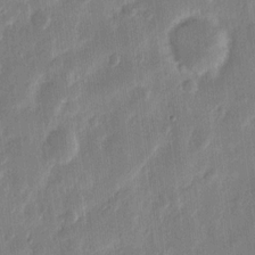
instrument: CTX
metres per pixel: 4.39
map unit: eHh
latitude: 12.2712
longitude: -70.2522
